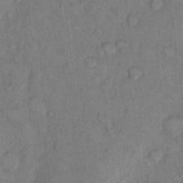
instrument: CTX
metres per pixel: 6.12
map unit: Hto
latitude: 10.1200
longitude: -58.7246
